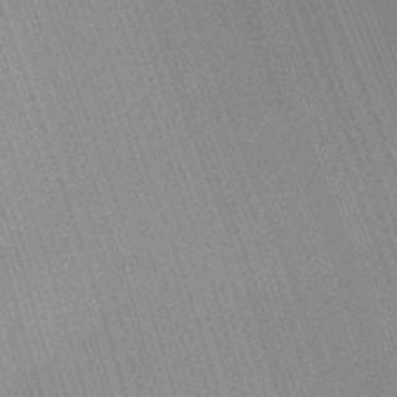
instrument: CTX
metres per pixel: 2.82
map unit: Ave
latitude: 22.9136
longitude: -136.3468
